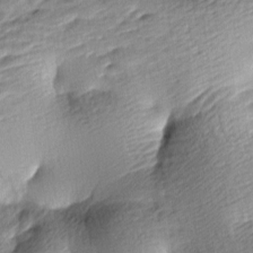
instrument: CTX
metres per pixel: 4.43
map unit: lAa
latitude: -9.0108
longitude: -126.6491
